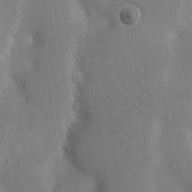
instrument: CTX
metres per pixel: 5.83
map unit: Nhu
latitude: 15.9906
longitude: -77.4993
